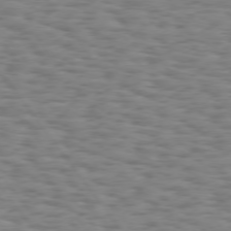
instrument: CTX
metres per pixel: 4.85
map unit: Hpe
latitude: 74.0255
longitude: -133.3293
